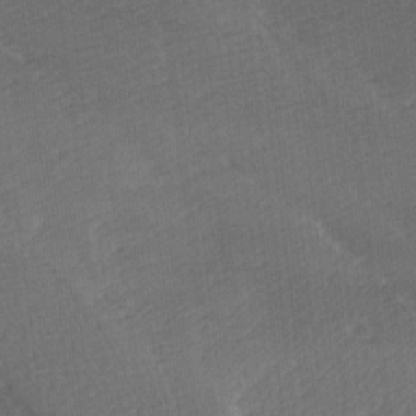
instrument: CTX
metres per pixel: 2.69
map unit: Ave
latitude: 9.1025
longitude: -106.7813
